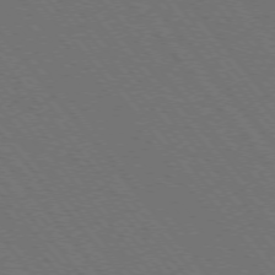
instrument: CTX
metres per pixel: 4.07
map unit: Hpe
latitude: -76.2362
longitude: -16.8002
